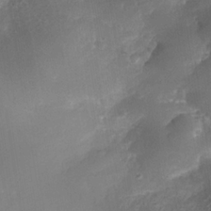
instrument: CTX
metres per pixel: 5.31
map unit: Nhe
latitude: -35.7100
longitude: -145.2726
